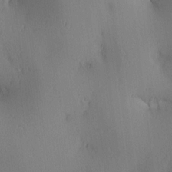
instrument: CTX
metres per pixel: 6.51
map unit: lAa
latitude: 3.5749
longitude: -117.0270
